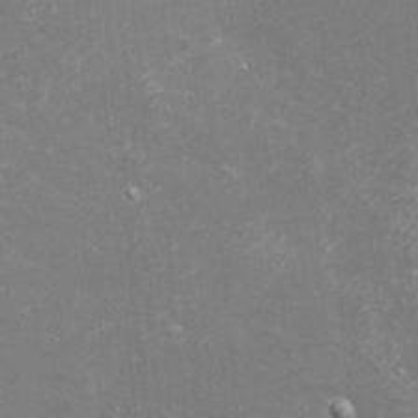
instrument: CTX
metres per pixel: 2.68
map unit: eHh
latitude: -3.2375
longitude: -75.3293
